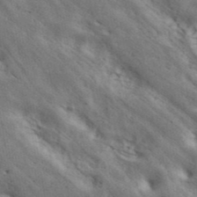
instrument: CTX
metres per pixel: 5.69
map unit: ANa
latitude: 42.4790
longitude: 49.6344
